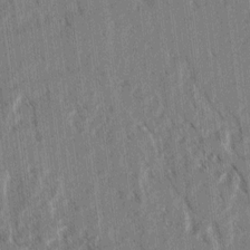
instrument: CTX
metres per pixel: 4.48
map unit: lAvf
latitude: 3.2915
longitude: -105.4805
